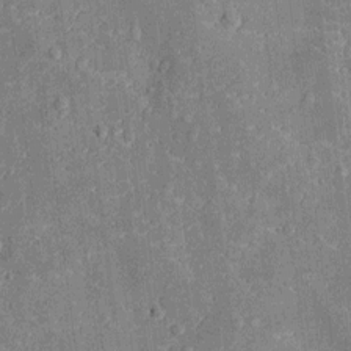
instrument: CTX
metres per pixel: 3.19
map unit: Nhu
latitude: -13.1809
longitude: -23.8583
